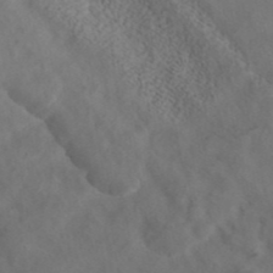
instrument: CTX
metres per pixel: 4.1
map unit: ANa
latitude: 43.3482
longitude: 28.5952
